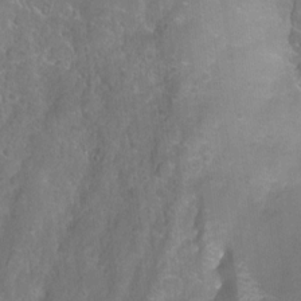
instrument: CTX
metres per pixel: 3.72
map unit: Aa
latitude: -9.3132
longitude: -71.6694
